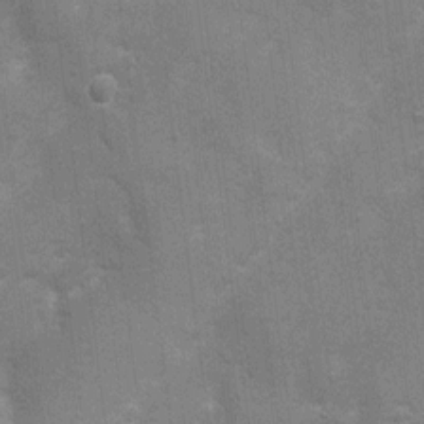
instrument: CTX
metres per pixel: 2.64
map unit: Nhu
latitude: 4.5357
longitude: -25.3859
